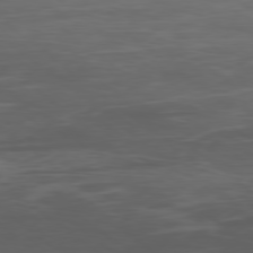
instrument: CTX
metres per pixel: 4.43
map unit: Ap
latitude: -78.1794
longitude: -66.3656
